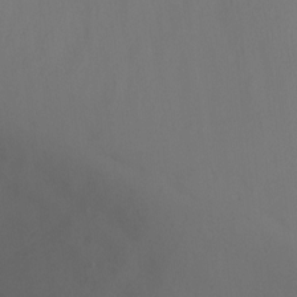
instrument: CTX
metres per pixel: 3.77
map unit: Ht
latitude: 0.7057
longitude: -20.6113
